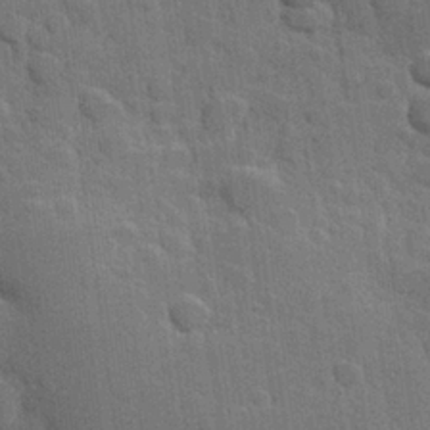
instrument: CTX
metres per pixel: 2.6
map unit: Hve
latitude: 25.6127
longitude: 149.6911
